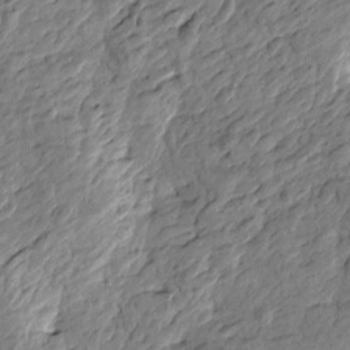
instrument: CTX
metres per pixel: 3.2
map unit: Htu
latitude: -2.6707
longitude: -179.1403
